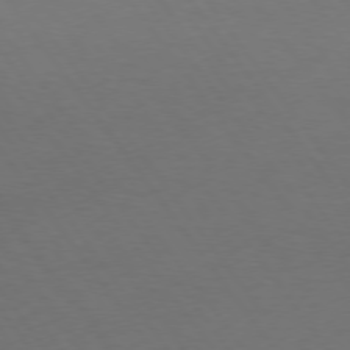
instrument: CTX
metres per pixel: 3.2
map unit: Hpe
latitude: 74.6491
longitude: -130.8758
